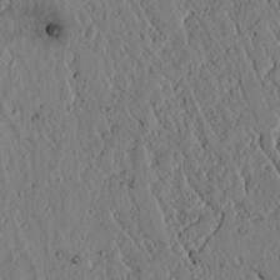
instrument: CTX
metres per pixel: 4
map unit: lAvf
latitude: 6.1011
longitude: 159.7288
